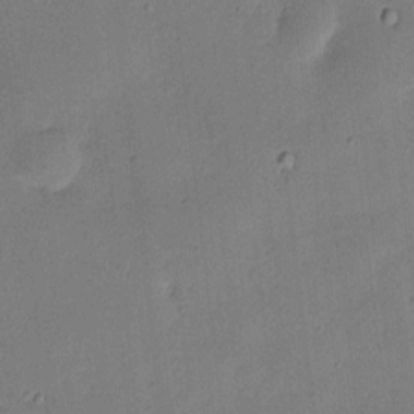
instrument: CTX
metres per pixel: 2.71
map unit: HNhu
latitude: 6.5546
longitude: 15.4644
